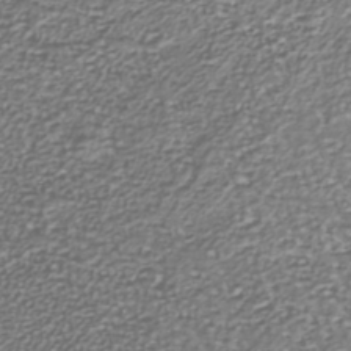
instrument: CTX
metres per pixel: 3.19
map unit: Nhu
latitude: -39.3510
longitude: -81.8583
